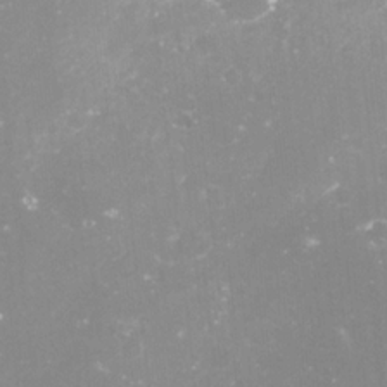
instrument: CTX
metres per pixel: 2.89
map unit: Nve
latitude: -18.0283
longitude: -59.1403
